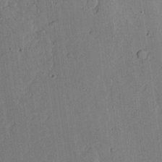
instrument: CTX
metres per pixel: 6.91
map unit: Aa
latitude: 18.7435
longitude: -126.7435
